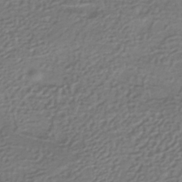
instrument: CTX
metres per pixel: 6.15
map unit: HNhu
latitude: -41.4643
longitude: 94.1605
